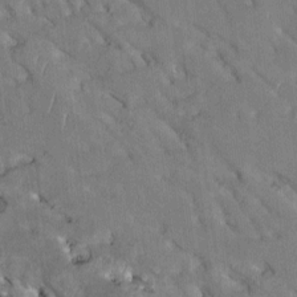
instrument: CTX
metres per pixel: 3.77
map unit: Htu
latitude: 1.8205
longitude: 144.9920
